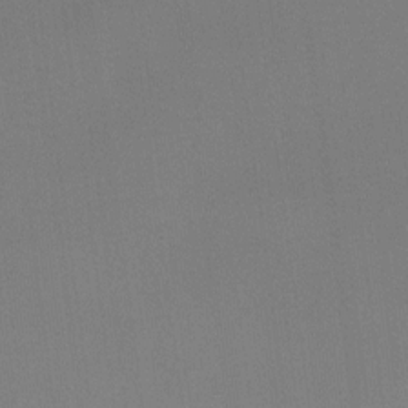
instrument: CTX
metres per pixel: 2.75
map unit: Ht
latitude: -15.2754
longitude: -50.1955
